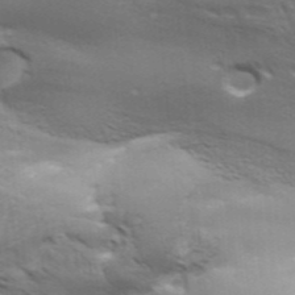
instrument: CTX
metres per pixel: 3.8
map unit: Aa
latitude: 33.7072
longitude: -136.1578
